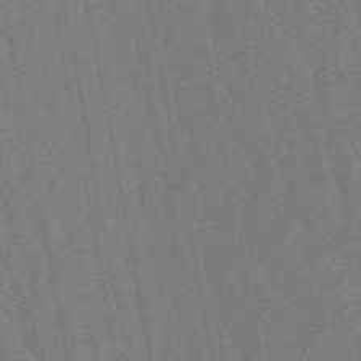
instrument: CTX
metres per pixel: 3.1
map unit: lHb
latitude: -48.1039
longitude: 80.2173
